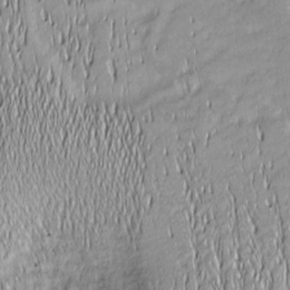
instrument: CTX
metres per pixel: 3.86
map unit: Nhu
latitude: -4.3117
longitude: -150.7435
